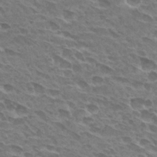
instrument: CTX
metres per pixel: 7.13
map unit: Hto
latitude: 29.8961
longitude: -42.2523
